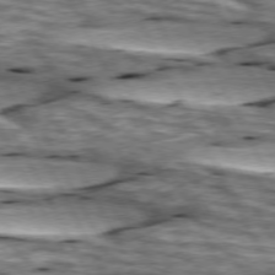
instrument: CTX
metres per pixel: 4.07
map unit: lApd
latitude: 74.2523
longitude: -55.3482
